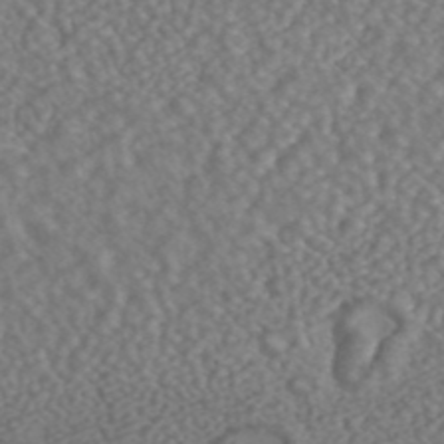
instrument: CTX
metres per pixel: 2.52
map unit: ANa
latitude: 43.5749
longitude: 28.4629
